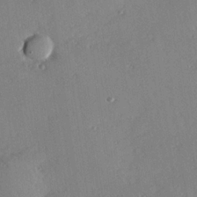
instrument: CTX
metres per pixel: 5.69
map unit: Hve
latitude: 25.4237
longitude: -93.1970
